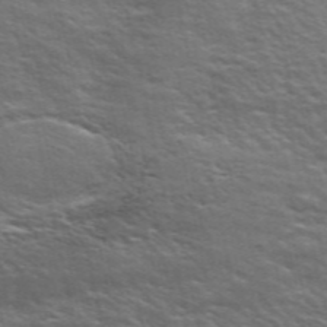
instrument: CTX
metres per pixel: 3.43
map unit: ANa
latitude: 49.6505
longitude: -75.1781
